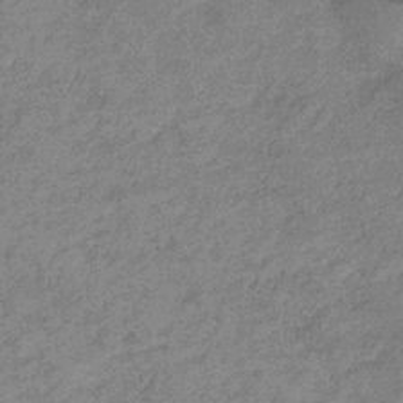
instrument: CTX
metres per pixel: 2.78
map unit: HNb
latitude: -31.4643
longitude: 60.8408
